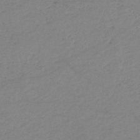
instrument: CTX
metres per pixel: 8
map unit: eHb
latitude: -36.6707
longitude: 74.7275
